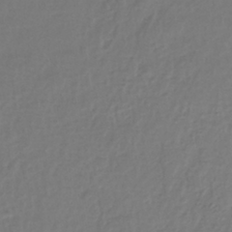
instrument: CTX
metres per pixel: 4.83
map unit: eHh
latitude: -39.4832
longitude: -26.2712
